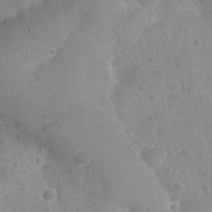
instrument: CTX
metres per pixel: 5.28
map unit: Nhu
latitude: 24.7435
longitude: -52.1389
